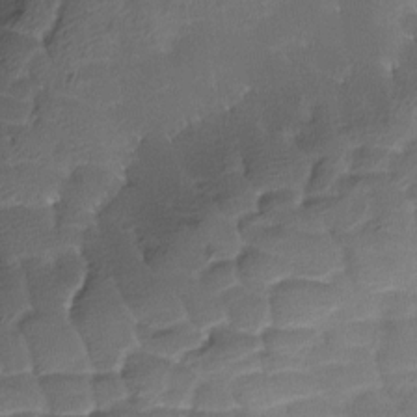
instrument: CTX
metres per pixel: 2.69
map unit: Ave
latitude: -7.9745
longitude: -122.7813
